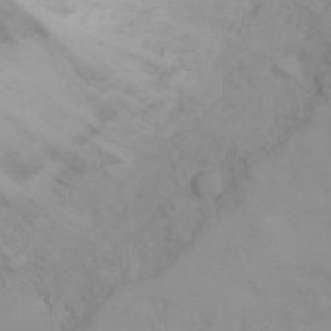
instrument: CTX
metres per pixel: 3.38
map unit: eHh
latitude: 25.5749
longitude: -64.1956
